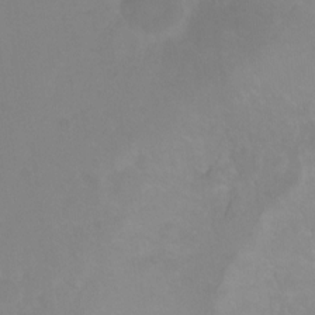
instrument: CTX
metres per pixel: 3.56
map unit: Ht
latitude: -0.2362
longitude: -35.1403
